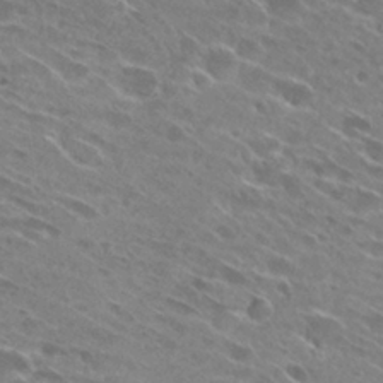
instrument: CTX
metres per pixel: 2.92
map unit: Hto
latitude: 28.8002
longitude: -43.8961
